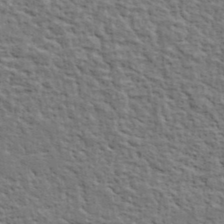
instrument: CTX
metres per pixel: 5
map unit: eHh
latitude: 37.5560
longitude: -82.1766
